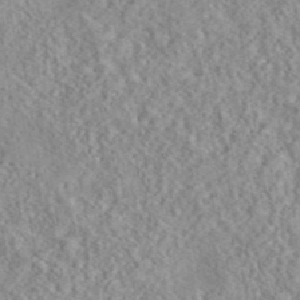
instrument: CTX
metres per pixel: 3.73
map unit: eAb
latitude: 44.3656
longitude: 117.1053
